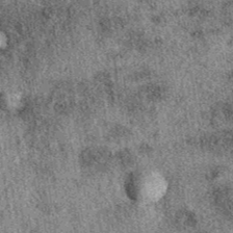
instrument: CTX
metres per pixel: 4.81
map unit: eAb
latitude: 39.8394
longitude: 109.0486
